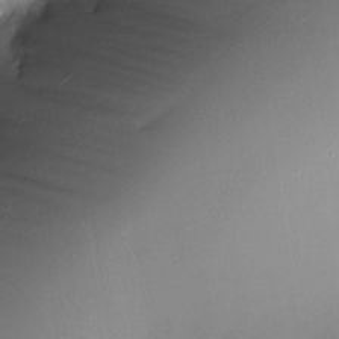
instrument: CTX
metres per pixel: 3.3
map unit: Nhe
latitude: -32.2551
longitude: -117.4426
